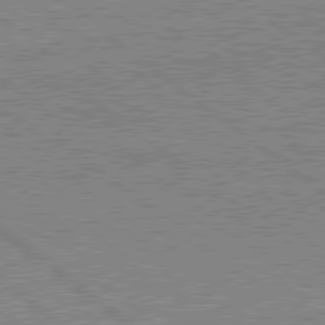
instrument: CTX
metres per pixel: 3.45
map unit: lApd
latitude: 79.4805
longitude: 167.6533
